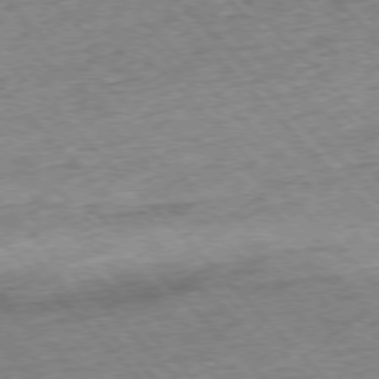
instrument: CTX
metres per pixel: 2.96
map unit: Hpe
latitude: -76.8975
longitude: -15.8017
